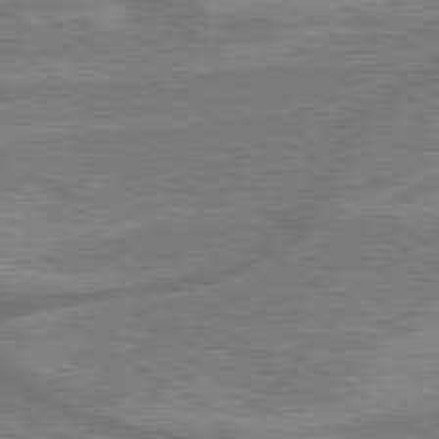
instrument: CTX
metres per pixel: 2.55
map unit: lApd
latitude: 79.6883
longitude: -172.7813
